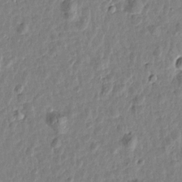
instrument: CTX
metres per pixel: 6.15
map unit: Htu
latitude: 1.4237
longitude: -178.7436
